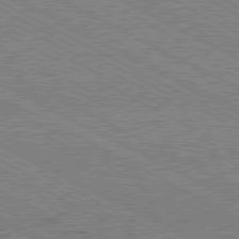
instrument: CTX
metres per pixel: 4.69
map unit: Hpe
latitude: -81.4833
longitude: 20.2928
